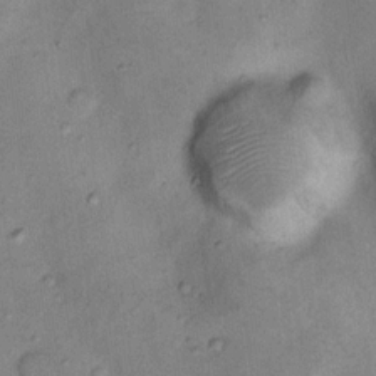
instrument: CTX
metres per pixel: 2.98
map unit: Nhu
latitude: 11.8395
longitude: -28.9513
